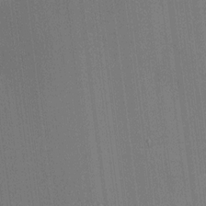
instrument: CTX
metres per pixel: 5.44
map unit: HNhu
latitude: 8.9892
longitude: 15.8045
